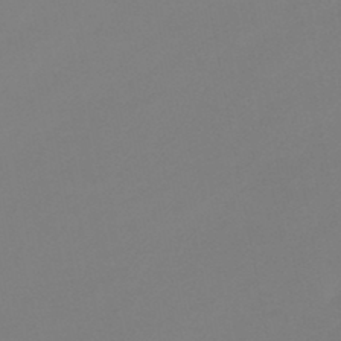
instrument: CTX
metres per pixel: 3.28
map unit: eHb
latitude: -45.2376
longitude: 85.9178
